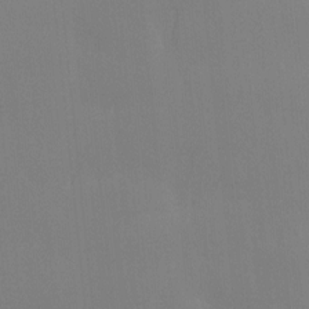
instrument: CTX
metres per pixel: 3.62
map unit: Ave
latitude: 2.5734
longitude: -112.7057
